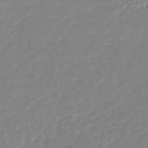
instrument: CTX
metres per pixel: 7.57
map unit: lHb
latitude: -44.4440
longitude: 69.3509
